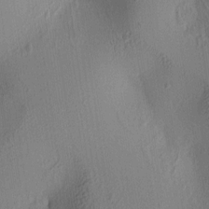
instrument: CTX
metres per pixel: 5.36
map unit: lAa
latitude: 5.5371
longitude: -113.1592
